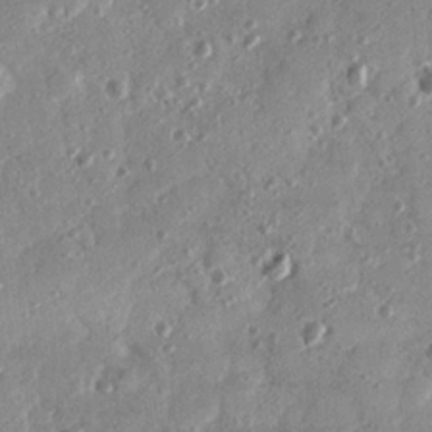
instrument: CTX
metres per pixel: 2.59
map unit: eHh
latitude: 24.0633
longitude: -88.9703
